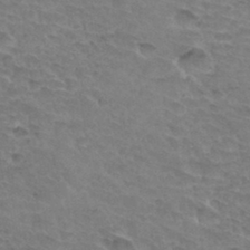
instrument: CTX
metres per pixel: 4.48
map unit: Hto
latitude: 33.7072
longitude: -45.8394
